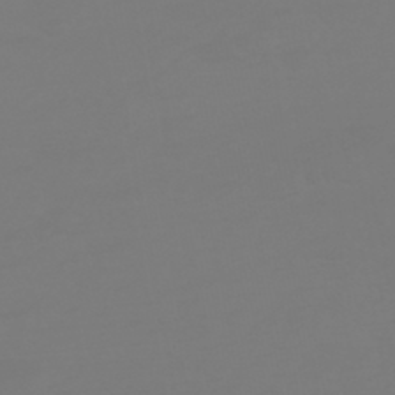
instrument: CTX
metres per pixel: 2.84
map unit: HNhu
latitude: -46.2928
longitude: 90.6897
